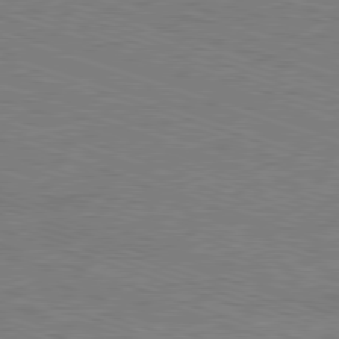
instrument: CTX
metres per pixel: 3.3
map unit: Ap
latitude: -81.5588
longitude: -72.2523
